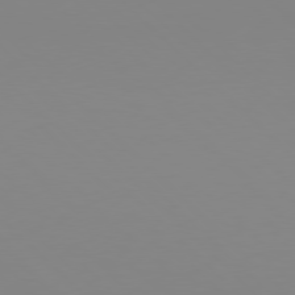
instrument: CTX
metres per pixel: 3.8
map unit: Hpe
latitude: 77.1970
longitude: -132.4034
